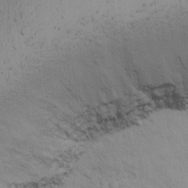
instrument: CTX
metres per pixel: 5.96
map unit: Ave
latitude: 12.8569
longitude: -101.2915
